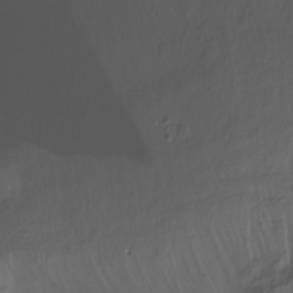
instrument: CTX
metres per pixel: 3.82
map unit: Nhu
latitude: -12.8030
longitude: -40.9513
